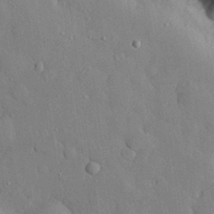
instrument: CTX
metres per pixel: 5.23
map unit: eHh
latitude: 27.7261
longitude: -78.8191
